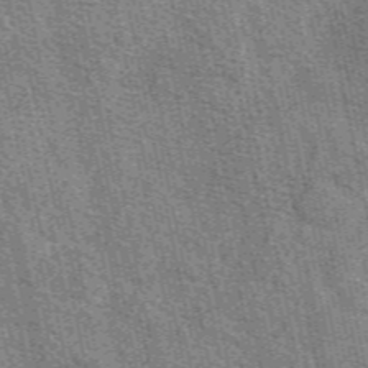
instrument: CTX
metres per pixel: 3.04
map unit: eAb
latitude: 50.5356
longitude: 112.5574
